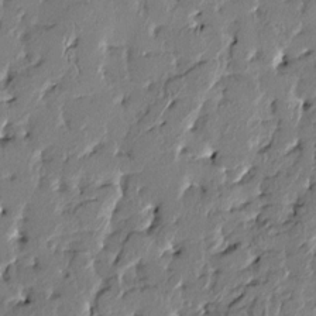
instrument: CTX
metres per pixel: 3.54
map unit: Htu
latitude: -1.6722
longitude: -179.6316
